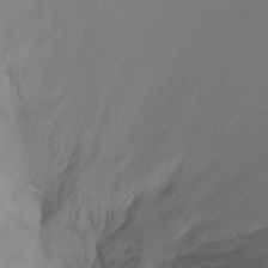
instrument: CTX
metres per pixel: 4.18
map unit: Ht
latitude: -15.3699
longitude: -49.1025
